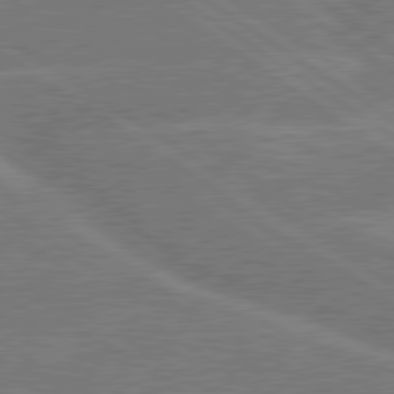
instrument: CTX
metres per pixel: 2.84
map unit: lApd
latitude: 79.6694
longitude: -145.4426
